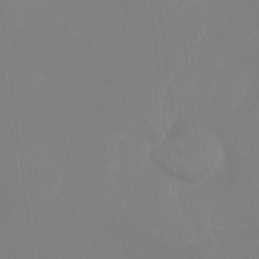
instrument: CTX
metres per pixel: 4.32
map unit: Ht
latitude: -13.7478
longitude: -58.5168
